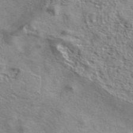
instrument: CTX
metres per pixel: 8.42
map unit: eAb
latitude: 42.1200
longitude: 103.7289
